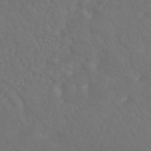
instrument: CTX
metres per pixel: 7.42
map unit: HNhu
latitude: -43.7666
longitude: 94.2550
